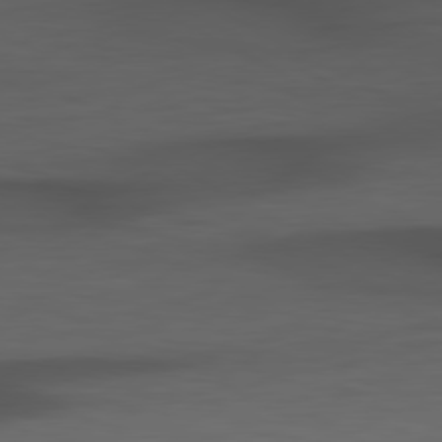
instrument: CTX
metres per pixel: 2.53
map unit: Hpe
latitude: 79.0459
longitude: -119.8961
